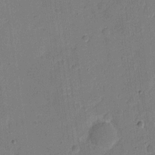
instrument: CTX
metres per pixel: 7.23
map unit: eHh
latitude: 6.4790
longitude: -66.8002
